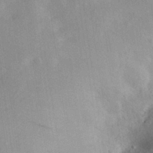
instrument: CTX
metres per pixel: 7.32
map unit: Aa
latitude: 28.1767
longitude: -145.7449
